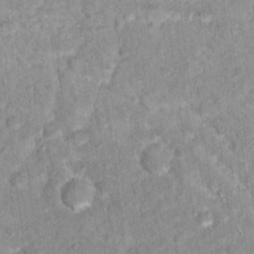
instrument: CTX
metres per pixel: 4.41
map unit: Hto
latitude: 16.5924
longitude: -36.8191
